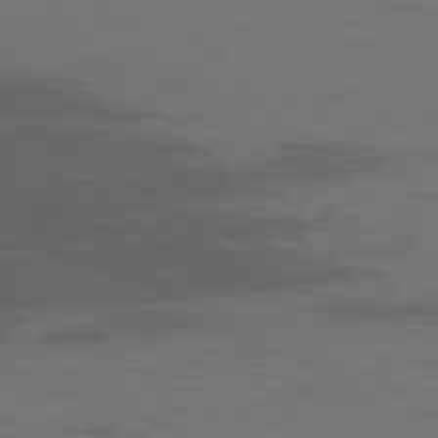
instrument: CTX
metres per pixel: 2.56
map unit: Ap
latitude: -78.8219
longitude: -71.8583
